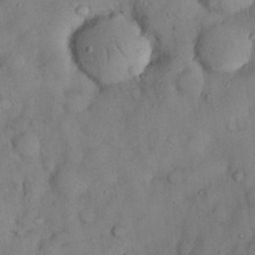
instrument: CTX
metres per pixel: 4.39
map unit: Nhu
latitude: 28.7624
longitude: -72.3657
